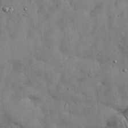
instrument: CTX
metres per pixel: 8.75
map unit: Nhu
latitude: 27.4238
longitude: -71.1970
